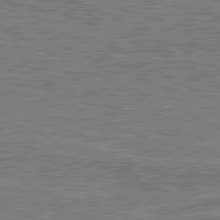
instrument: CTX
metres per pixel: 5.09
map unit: lApd
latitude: 80.9514
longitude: -170.9136
